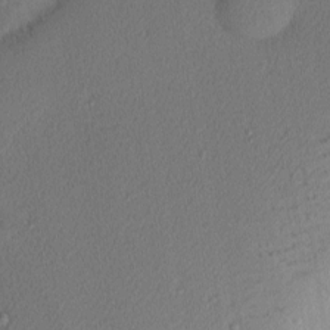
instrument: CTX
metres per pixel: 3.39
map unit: Nhu
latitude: 1.5371
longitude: -77.5560
